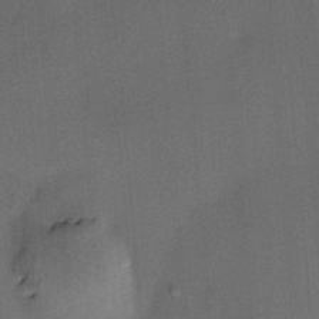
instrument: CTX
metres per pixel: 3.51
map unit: HNhu
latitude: 12.2334
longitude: 11.0109
